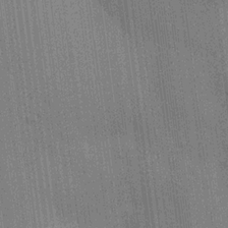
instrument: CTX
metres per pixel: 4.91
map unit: HNhu
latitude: 15.2348
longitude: 12.6141
